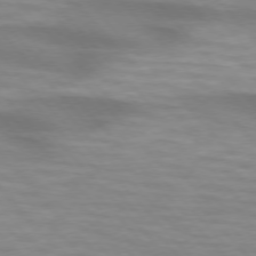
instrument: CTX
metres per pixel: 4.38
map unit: lApd
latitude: 74.7246
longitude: -61.3859
